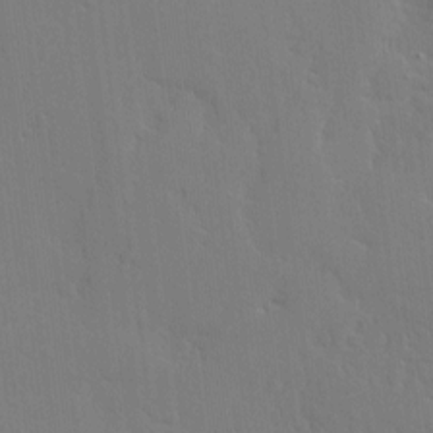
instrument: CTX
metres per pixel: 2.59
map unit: Nve
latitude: -8.5763
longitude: 175.5399
